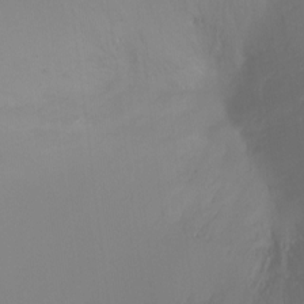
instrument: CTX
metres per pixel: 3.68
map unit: Ht
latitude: -12.2740
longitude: -47.5371
